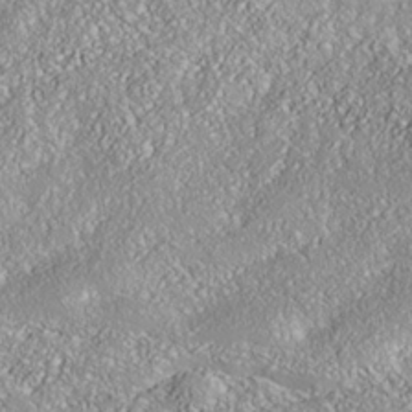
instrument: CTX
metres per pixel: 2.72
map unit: Nhe
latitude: -37.8800
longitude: 138.3495
